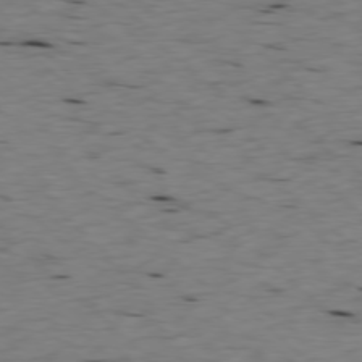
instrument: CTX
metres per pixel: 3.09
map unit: Ap
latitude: -77.6722
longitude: -89.1026
